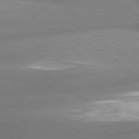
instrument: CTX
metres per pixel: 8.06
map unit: lApd
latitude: 80.1767
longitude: -162.4223
